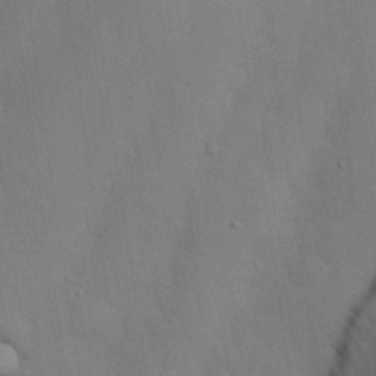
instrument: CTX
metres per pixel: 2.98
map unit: Nhu
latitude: 26.7435
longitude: -70.6112
